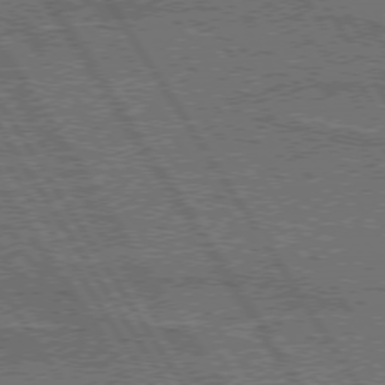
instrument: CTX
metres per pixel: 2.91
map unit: lApd
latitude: 74.1011
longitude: -55.9150
